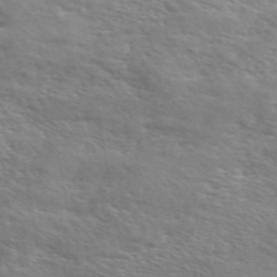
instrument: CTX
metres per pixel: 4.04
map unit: ANa
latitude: 49.2348
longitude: -74.5357
